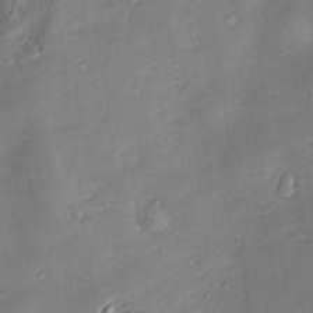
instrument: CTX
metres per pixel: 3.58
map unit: Nve
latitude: -7.2754
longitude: 174.5762
